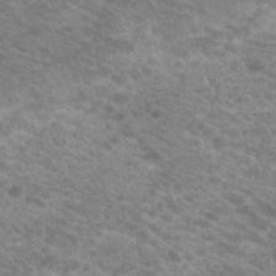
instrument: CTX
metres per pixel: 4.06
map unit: Hto
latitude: 20.2712
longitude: -38.1956
